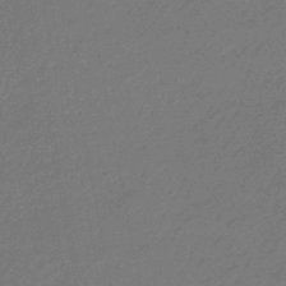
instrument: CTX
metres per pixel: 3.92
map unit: eHb
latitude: -46.7652
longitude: 82.4062
